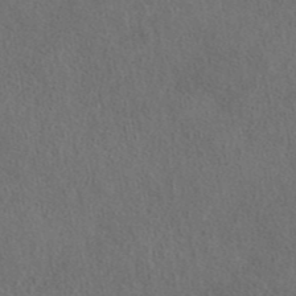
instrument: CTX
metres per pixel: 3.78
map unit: eAb
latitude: 43.8017
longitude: 109.9178
